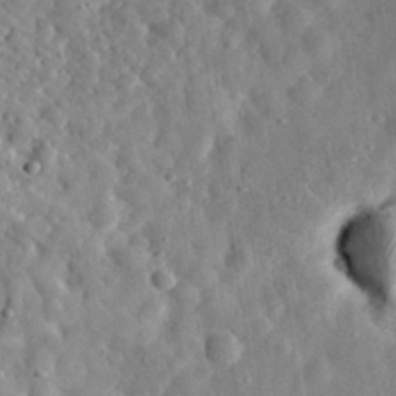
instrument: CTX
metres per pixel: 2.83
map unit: eHh
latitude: 31.8395
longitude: -77.2348
